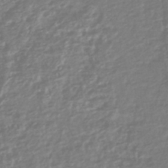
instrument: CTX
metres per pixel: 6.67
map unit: HNhu
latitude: -45.3321
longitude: 98.8030
